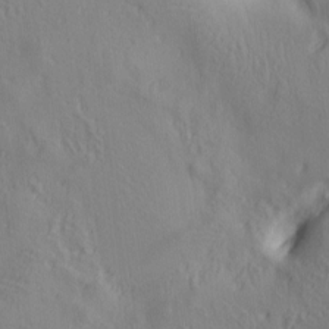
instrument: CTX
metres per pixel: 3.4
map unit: lAa
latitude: 5.5560
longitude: -114.4223
